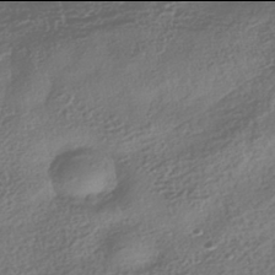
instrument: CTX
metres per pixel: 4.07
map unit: HNhu
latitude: -42.0094
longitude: 98.4629
